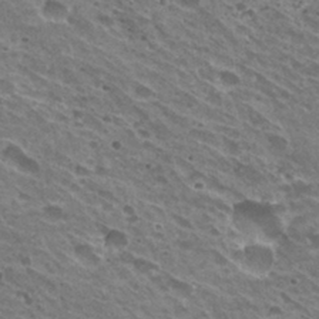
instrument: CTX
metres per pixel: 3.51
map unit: Hto
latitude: 31.4427
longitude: -42.8947
